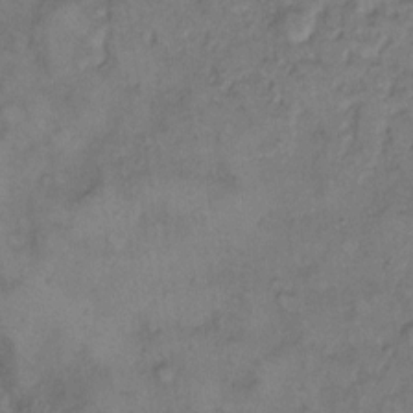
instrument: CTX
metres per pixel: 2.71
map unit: eHh
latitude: 9.2915
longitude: -62.2334
